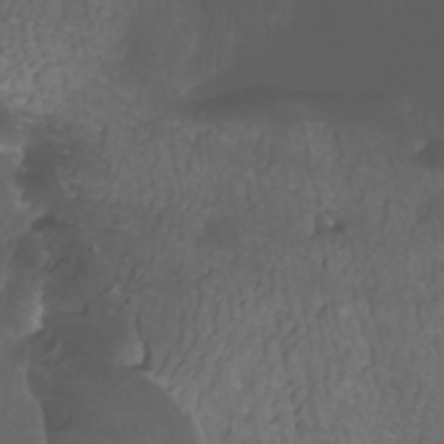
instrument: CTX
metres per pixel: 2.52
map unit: Htu
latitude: -5.2376
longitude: -89.2159
